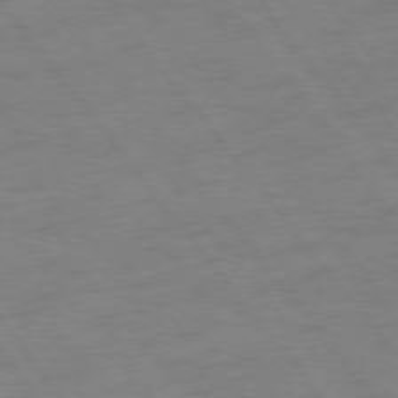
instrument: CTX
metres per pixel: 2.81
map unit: Ap
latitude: -76.6141
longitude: -64.9136
